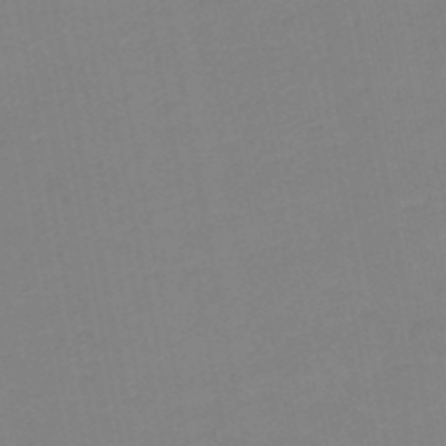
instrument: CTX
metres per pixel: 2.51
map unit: HNb
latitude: -50.4818
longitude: -51.0647
